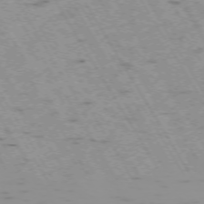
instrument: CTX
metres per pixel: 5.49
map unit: Hpe
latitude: -73.5588
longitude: 7.4832
